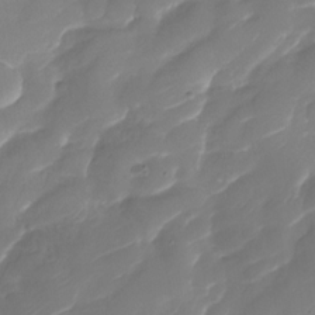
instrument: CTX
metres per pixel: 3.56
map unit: Nhu
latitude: -30.0661
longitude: -71.7827
